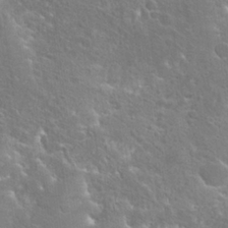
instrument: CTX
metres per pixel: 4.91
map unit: Hto
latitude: 25.8016
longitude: -45.2537
